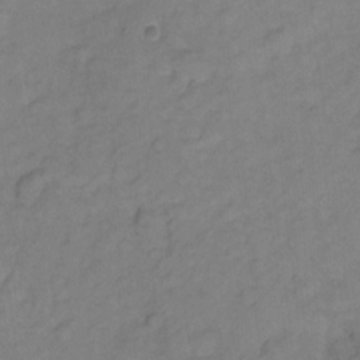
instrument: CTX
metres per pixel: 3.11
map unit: Hto
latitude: 5.6316
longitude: -61.5371
